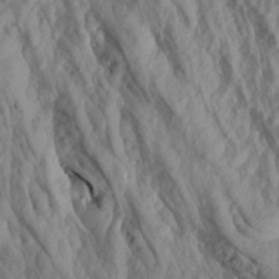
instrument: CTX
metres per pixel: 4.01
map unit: Aa
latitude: 19.5560
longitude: -146.4223
